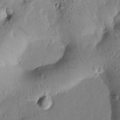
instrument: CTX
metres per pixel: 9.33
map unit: Htu
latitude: -0.7086
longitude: 170.5763
